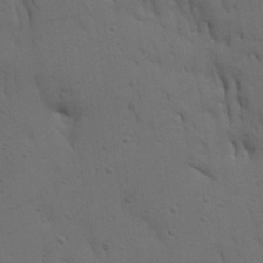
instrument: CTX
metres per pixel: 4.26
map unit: Ave
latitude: 23.1970
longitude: -135.9150
